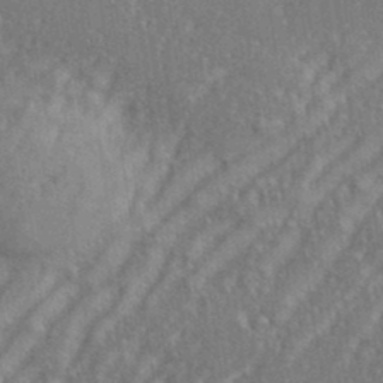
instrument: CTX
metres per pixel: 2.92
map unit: eHh
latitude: 35.1781
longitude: -133.7639
